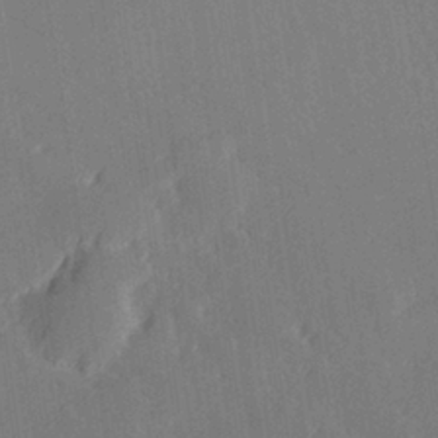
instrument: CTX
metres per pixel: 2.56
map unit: Hve
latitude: 27.3482
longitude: 145.1431
